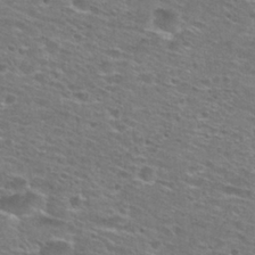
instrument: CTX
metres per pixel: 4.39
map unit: Hto
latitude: 28.5546
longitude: -48.9703
